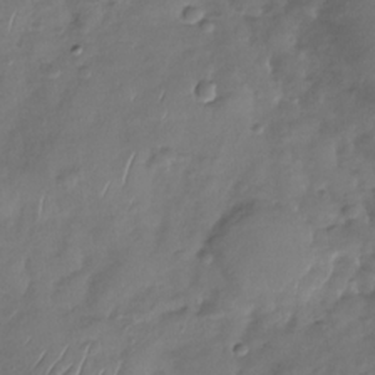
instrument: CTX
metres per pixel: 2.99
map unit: Nhu
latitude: -29.0675
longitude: -58.6680
